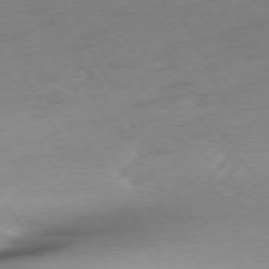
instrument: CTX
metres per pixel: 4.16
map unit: Ap
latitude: -76.7085
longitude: -72.8380
